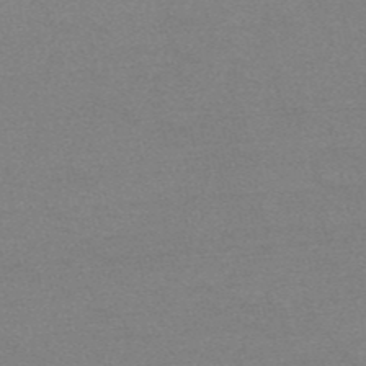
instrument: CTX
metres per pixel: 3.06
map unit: HNb
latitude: -52.2361
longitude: -43.4238
